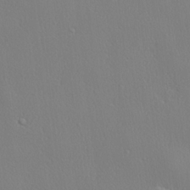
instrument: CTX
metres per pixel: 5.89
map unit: lHvf
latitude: 20.6680
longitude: 142.1983
